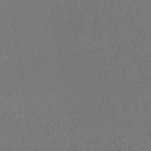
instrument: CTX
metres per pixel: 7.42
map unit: HNhu
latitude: -45.8422
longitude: 99.5399
